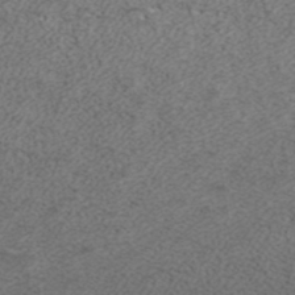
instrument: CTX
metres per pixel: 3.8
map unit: ANa
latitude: 37.8395
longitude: 17.1243
